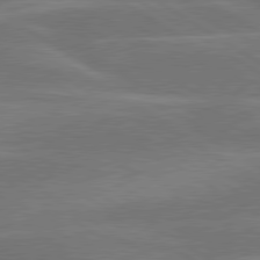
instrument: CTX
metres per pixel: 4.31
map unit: lApd
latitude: 79.9717
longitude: -122.8758
